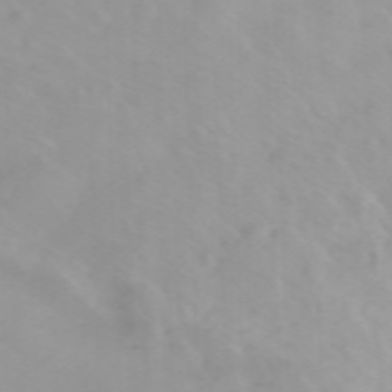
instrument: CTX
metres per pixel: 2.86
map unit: Htu
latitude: -5.2565
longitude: 137.5588
